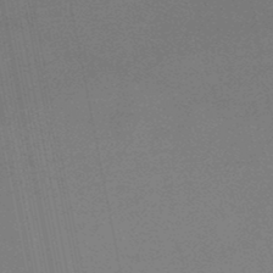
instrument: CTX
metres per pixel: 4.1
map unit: lHb
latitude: -48.5763
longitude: 68.8219
